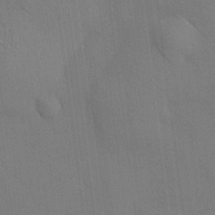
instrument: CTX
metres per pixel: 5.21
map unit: HNhu
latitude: 12.5546
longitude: 9.8422
